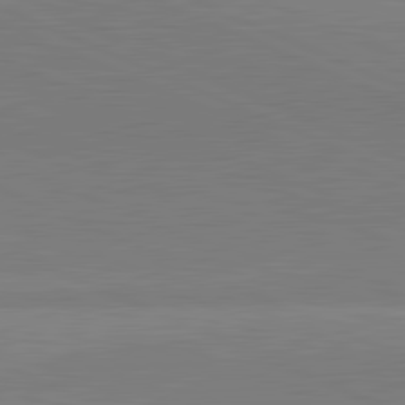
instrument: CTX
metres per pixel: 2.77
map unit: lApd
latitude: 81.9528
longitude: 138.8219
